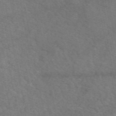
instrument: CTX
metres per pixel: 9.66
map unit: eAb
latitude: 51.1214
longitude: 110.6707
